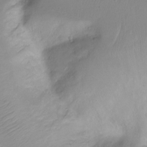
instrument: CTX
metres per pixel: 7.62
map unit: Ht
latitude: -10.4251
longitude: -39.9150
